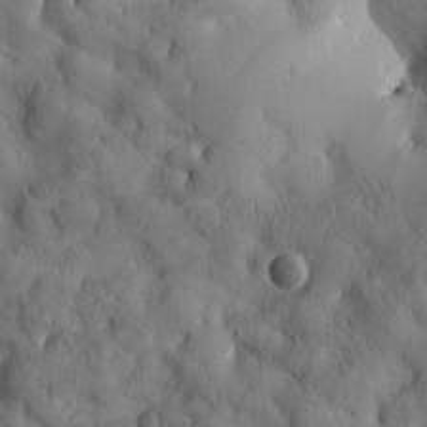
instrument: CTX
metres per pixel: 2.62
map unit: Htu
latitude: -2.2739
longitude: 170.7841
